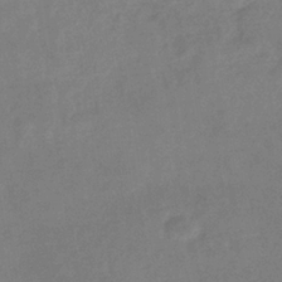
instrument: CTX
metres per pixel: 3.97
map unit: eHb
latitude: -34.2362
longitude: 75.0676
